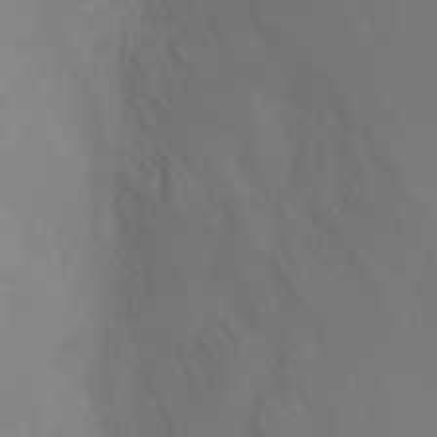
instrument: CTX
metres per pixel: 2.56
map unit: Ht
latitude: 0.6679
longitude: -20.7058
